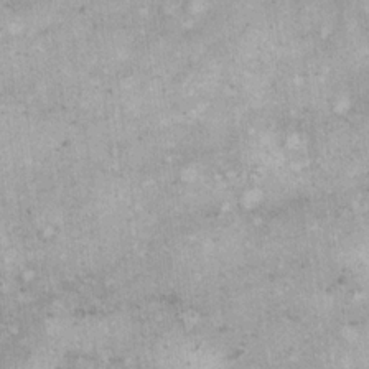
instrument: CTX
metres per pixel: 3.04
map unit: eHh
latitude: 17.0081
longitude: -63.3860
